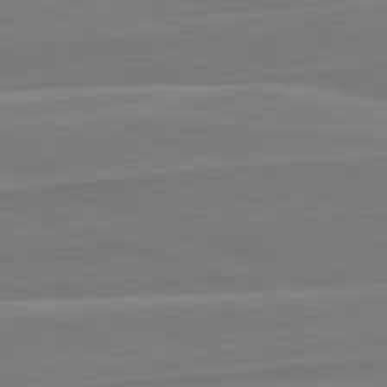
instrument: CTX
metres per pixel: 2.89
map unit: lApd
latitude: 82.0633
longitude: 140.4440
